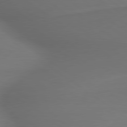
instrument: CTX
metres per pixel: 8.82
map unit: lApd
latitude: 79.7450
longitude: -173.6315
